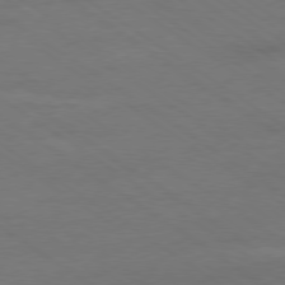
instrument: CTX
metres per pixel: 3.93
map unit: Ap
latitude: -79.6344
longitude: -53.3482
